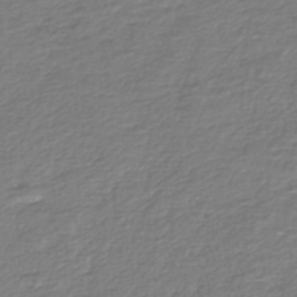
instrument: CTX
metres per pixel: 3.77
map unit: Nhe
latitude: -46.6896
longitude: -171.9150
